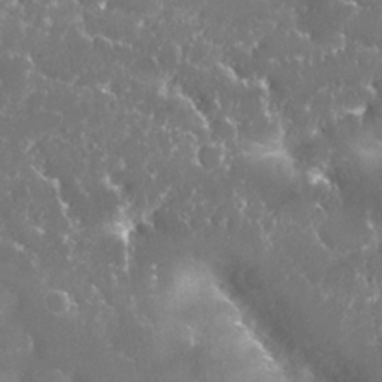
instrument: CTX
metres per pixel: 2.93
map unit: Nhu
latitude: 25.9906
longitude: -60.6301
